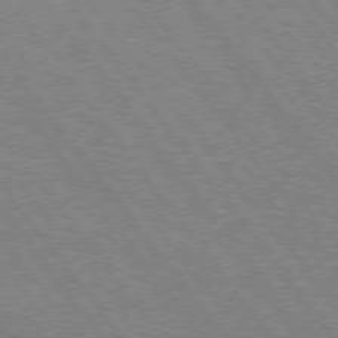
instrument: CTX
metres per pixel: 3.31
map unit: Hpe
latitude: 74.9892
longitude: -149.6316
